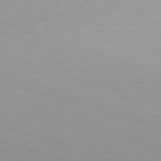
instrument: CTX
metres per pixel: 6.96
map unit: Hpe
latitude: -82.6707
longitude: 6.5196
